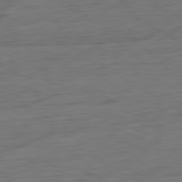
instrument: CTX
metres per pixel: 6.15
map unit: Ap
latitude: -81.3510
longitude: -78.9892
